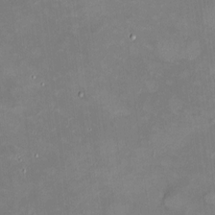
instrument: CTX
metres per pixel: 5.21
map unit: HNhu
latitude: 6.6113
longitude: 4.9730
